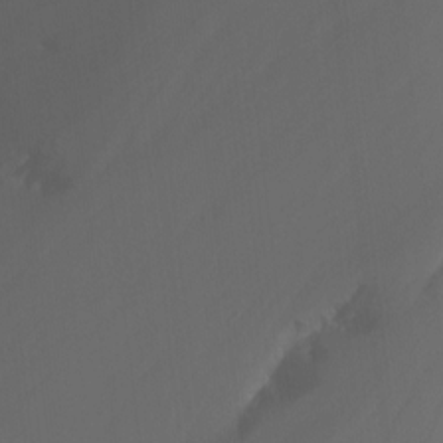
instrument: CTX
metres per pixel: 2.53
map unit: Nhu
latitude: -15.4644
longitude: -50.3467
